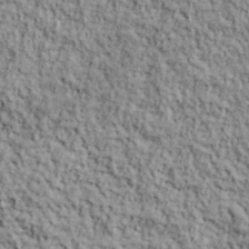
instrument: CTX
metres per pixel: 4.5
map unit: lHvf
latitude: 38.9325
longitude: -90.4790
